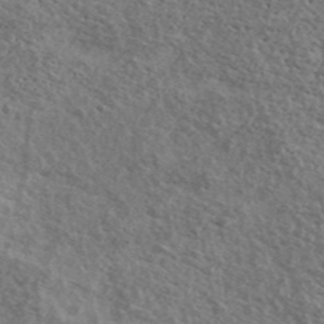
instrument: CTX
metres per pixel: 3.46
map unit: Ave
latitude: 40.0633
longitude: -108.1200
